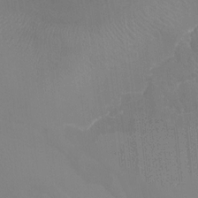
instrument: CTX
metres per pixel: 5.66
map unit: Ht
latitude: -4.2928
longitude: -27.4049
